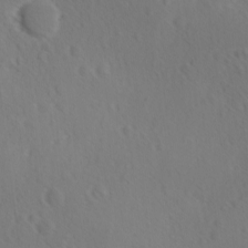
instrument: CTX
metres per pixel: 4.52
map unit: Ave
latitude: -9.1431
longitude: -121.5560
